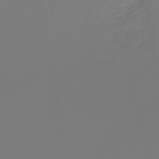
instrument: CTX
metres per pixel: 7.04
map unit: lHb
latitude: -46.8219
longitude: 71.1053
